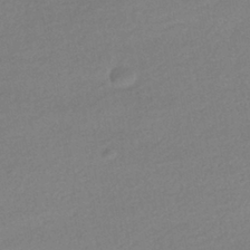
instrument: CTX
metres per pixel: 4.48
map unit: HNhu
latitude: -40.6707
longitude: 94.9163
